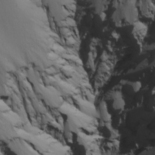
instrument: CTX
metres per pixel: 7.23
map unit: Nhu
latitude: -5.1242
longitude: -95.1592
